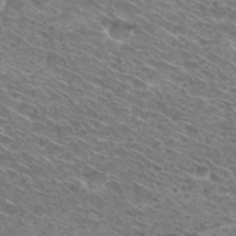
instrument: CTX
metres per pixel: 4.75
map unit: Hto
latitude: 30.8002
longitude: -46.8191
